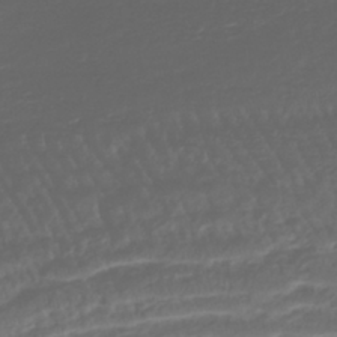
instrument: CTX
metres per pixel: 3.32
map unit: lHb
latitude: -39.5588
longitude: 70.0661
